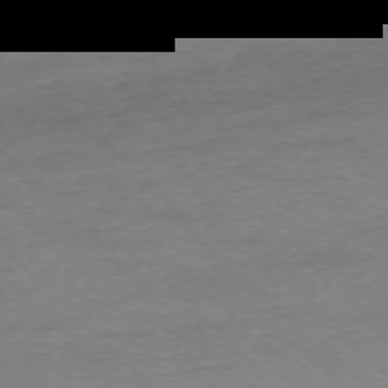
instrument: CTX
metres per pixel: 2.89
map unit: Ap
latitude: -74.9542
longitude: -78.3845
